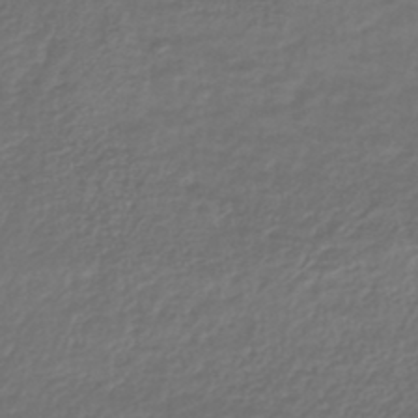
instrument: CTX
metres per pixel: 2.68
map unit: lHb
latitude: -43.6910
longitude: 70.5574
